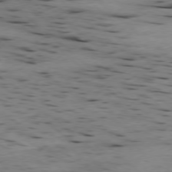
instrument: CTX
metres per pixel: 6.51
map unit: Ap
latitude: -78.5384
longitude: -60.5168
